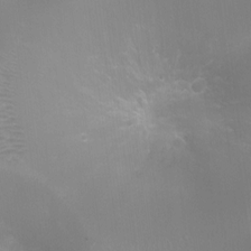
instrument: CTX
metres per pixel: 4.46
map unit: Ht
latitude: -16.5574
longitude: -40.4601
